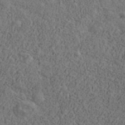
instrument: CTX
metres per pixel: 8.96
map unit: Ave
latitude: 40.1955
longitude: -110.9514
